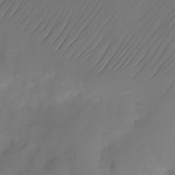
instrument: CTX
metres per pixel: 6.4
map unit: Nhu
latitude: -22.1417
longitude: -71.8205
